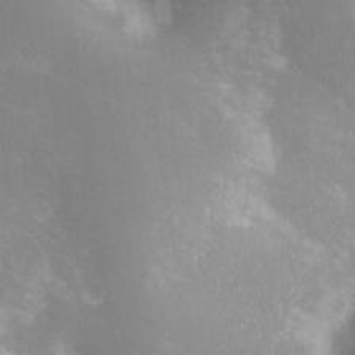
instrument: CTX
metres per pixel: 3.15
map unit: Nhe
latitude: -27.5210
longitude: -109.5182
